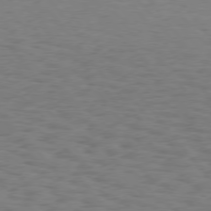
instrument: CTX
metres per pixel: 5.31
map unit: Hpe
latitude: 75.8772
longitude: -133.8772
